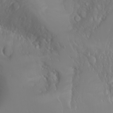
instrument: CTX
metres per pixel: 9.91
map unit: Nhu
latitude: -6.7463
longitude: -89.4805
